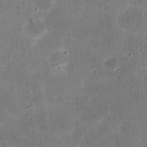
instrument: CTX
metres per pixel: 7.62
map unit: eHh
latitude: 21.3671
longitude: -66.1388
